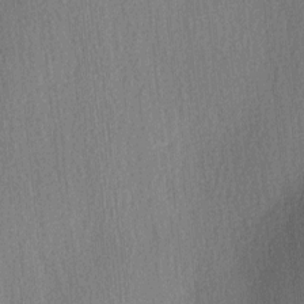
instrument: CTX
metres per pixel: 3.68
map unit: Ave
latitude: 3.3292
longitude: -111.7450
